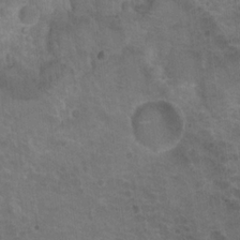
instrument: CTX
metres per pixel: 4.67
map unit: Nhu
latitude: 18.6679
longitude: -32.2145
